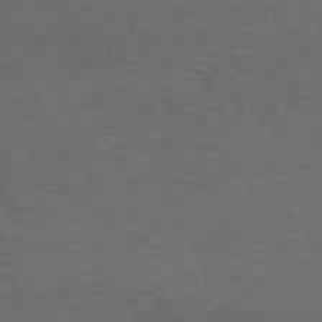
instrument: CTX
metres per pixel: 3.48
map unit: Hpe
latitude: 73.1593
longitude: -124.6112
